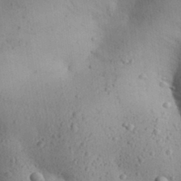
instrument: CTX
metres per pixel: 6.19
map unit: Aa
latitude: 30.3845
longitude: -144.9891
